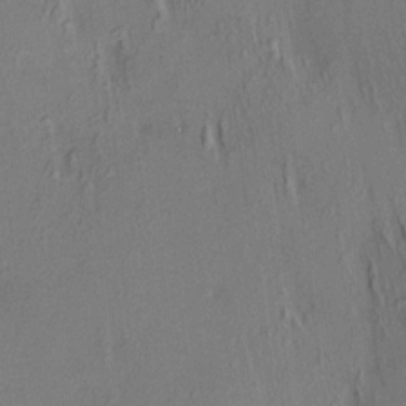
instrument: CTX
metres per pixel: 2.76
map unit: HNhu
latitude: 7.3860
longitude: 14.5385
